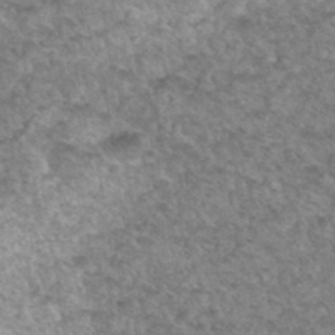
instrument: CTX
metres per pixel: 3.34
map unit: Hto
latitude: 34.1955
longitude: -49.3293
